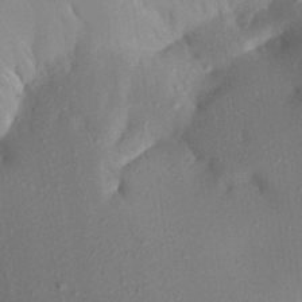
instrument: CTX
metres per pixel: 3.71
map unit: Aa
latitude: 20.4223
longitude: -147.0081
